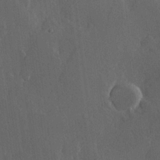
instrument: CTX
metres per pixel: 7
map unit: Hve
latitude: 22.5924
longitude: 147.4454
